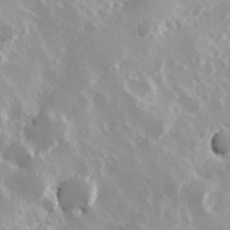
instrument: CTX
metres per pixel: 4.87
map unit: Hve
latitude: 24.2144
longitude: 145.9745
